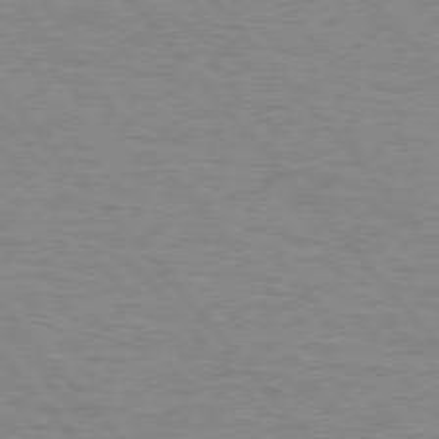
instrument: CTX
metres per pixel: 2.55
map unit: lApd
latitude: 75.9339
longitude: -75.2537
